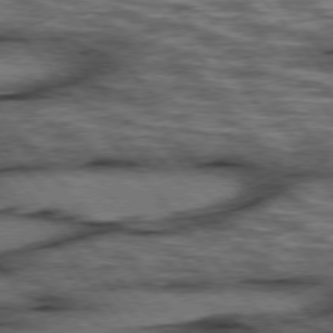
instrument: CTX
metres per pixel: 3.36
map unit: lApd
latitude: 75.9906
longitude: -49.0458
